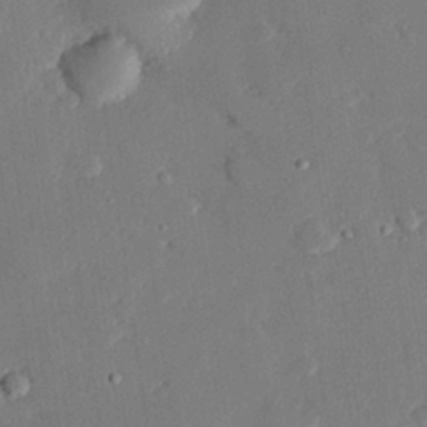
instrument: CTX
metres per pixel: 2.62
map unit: eHh
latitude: 26.9892
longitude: -80.8758
